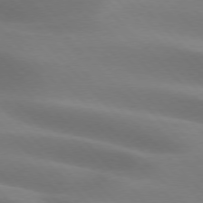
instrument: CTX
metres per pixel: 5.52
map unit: lApd
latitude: 75.4993
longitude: -61.6316
